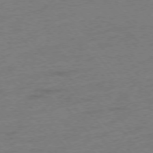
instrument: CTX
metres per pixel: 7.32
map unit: Hpe
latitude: -76.6707
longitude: -12.2712
